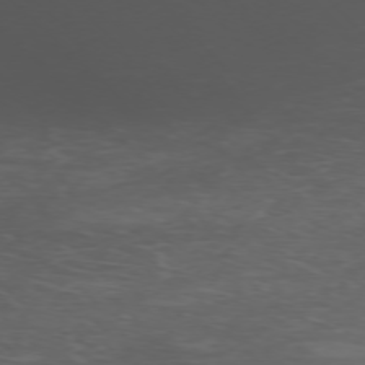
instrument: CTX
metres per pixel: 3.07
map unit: Ap
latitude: -76.3117
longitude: -67.6882
